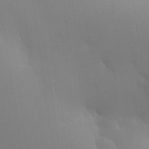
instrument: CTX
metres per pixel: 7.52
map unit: HNhu
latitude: 13.6127
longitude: 13.1053
